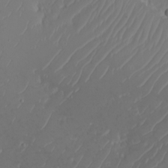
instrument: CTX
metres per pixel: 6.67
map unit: eHh
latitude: -5.3131
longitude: -87.6883
